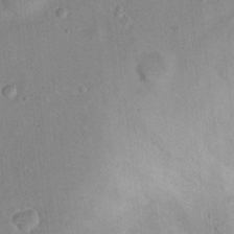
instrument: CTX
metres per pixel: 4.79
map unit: Nhu
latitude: 13.3104
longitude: -36.8380
